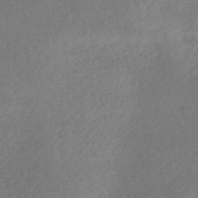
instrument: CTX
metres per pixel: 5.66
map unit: HNhu
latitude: -44.9920
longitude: 92.6141
